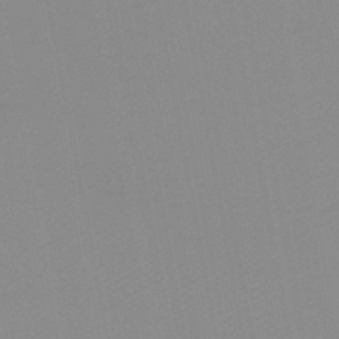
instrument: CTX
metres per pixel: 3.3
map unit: HNb
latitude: -45.4832
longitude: -43.2159
